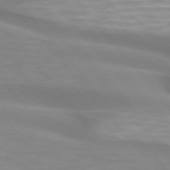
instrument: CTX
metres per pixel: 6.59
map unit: lApd
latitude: 74.6113
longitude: -60.4790
